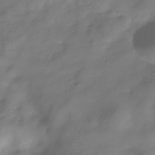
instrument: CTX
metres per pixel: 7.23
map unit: Hve
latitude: -32.7841
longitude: 91.2754
